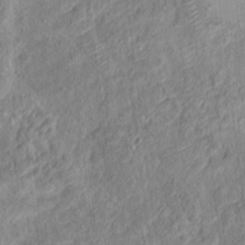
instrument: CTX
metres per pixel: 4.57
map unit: Ht
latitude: 14.1200
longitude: -39.4804
